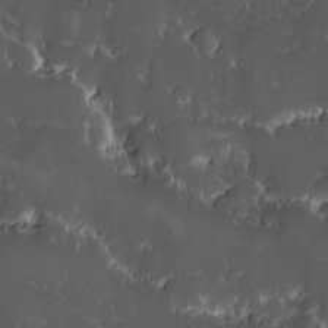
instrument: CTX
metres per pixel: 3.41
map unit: Ave
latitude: -10.2173
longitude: -116.9703
